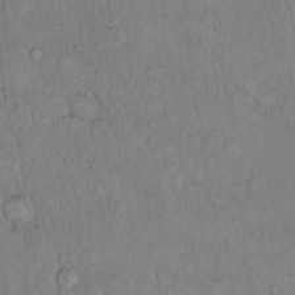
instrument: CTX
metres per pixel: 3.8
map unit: Hto
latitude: 14.3657
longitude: -56.9135
